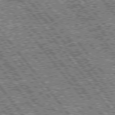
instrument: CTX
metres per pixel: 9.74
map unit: lApd
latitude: 76.0255
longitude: -75.7261
